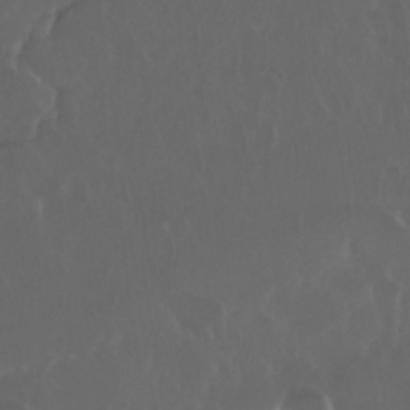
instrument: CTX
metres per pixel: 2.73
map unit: Nhu
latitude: 29.7449
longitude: -59.0459
